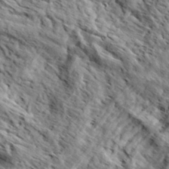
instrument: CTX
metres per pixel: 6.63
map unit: eHh
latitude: 37.0837
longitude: -80.8758
